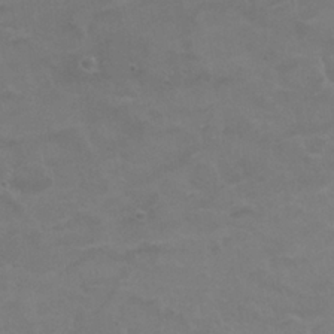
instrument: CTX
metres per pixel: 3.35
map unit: Nhu
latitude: 26.1389
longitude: -53.2915
